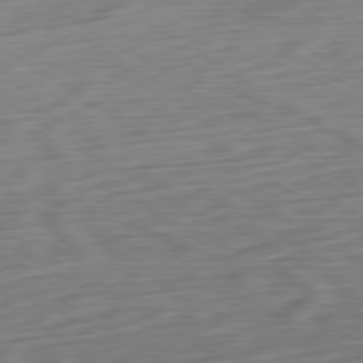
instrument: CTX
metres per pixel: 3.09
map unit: Ap
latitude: -80.6519
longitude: -69.2537
